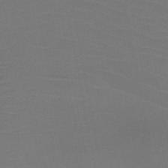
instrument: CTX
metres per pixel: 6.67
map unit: HNb
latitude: -49.1054
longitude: -46.0633
